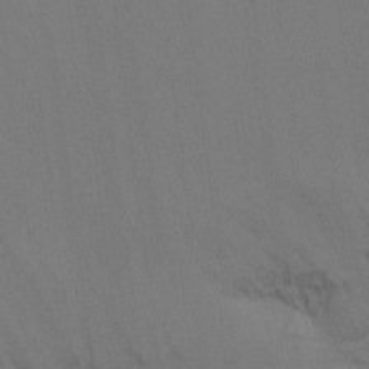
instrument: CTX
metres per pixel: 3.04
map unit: Ht
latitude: -8.8219
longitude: -32.8191
